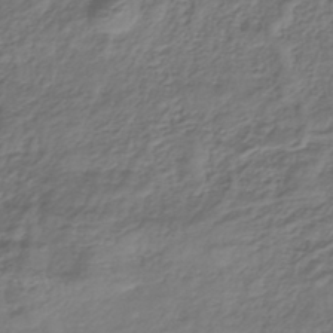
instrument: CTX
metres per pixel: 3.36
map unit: lHb
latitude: -39.6344
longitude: 71.6344
